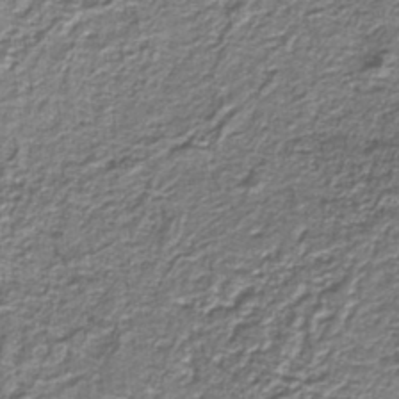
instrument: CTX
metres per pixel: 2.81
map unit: HNb
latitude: -39.5210
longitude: 51.1620
